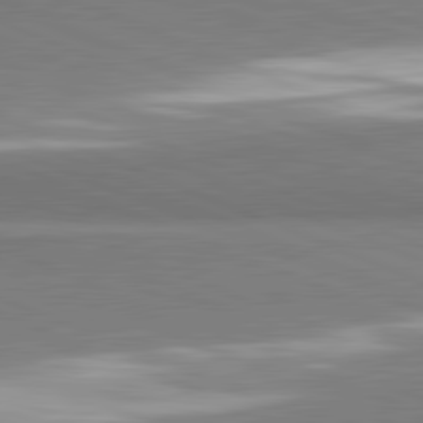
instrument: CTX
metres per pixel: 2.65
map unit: lApd
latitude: 82.0822
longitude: 160.9353
